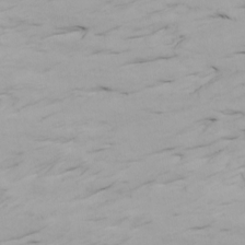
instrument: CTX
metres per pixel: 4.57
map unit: Htu
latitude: -7.5588
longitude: -67.8961
